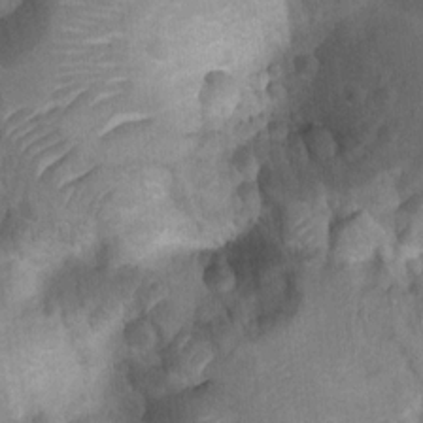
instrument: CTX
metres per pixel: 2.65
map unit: Ht
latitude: 4.0444
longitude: -29.4048
